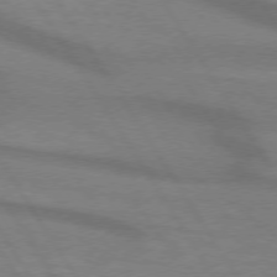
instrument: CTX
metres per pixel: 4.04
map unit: lApd
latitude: 73.9339
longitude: -62.5546
